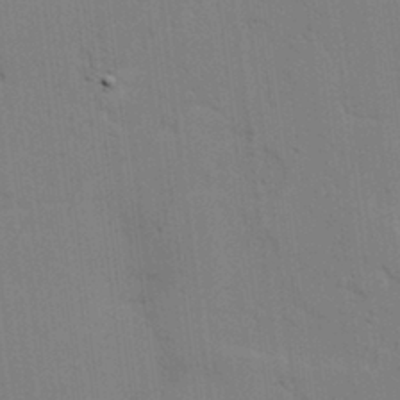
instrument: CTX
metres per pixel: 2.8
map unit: lAvf
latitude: 25.6127
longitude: -112.0444
